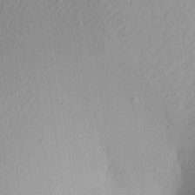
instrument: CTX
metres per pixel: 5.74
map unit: Aa
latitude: 20.6113
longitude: -147.2537
